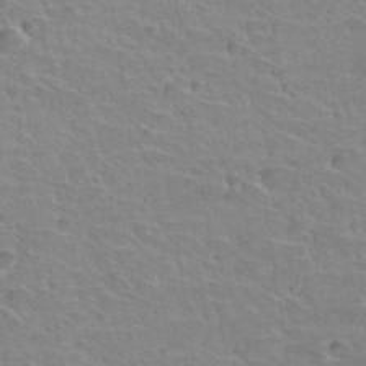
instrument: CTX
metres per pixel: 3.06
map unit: Hto
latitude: 33.6316
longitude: -39.4804
